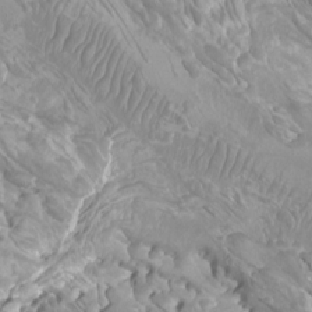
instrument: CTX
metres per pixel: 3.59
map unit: Htu
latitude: -9.5588
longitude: -75.7261
